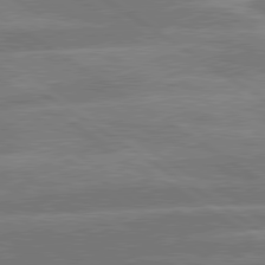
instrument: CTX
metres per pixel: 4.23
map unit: lApd
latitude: 79.8584
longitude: -122.1578
